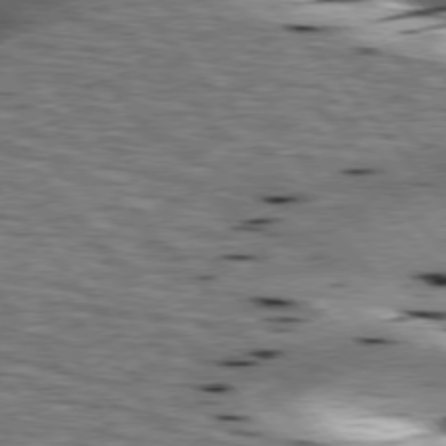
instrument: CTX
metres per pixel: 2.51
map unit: lApd
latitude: 76.6490
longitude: -60.9513
